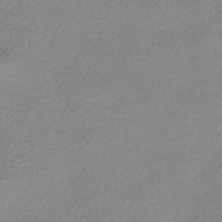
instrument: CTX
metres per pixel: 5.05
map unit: HNhu
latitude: -43.5399
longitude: 96.2740
